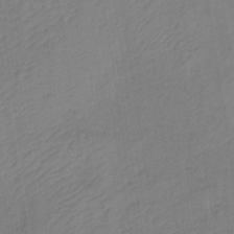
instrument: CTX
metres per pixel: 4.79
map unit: lHb
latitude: -35.7855
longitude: 72.0472
